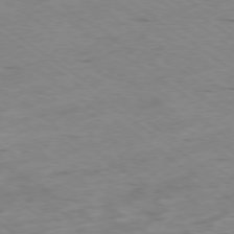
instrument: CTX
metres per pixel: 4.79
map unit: Hpe
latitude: -78.5573
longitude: -21.5371
